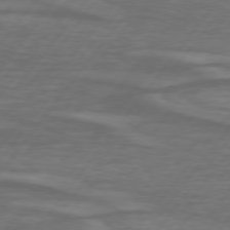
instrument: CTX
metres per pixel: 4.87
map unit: lApd
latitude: 74.8002
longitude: -78.5168
